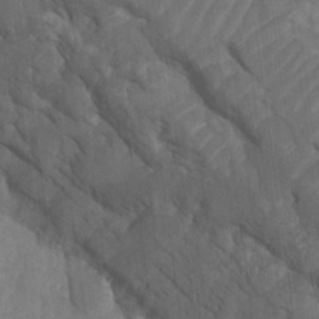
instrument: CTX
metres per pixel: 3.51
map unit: HNhu
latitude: -24.0850
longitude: 50.3684
